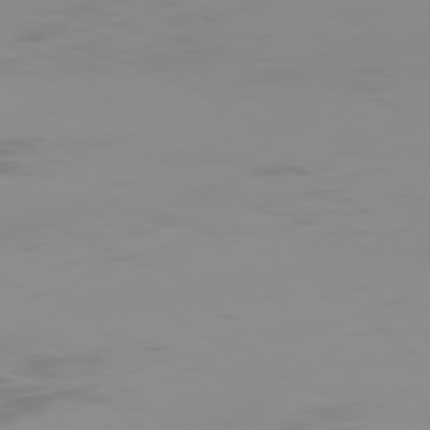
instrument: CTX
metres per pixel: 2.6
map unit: Ap
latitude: -78.7274
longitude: -95.5560
